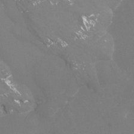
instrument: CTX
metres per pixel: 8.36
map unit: Htu
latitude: -13.1998
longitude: -48.3467
